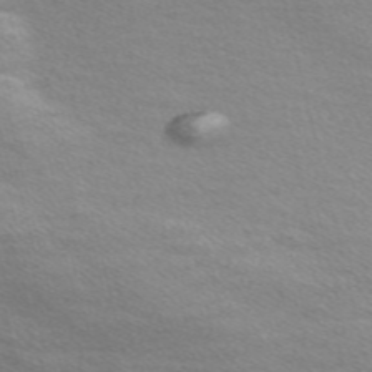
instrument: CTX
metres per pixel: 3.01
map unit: Nve
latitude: -56.8030
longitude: 59.8233
